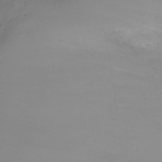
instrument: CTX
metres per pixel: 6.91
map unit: Nhu
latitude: -11.7856
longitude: -64.0255
